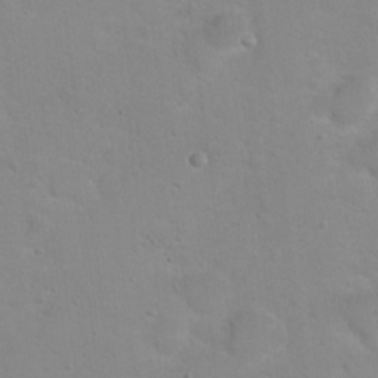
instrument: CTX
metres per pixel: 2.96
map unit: Hto
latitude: 16.5357
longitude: -39.0836
